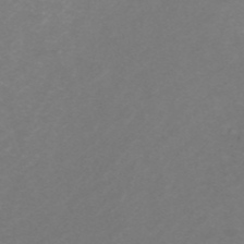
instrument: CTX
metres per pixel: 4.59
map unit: ANa
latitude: 44.3278
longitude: 22.7652
